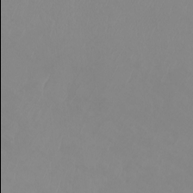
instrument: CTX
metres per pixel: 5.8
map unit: Nhu
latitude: -7.5399
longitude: -89.9906
